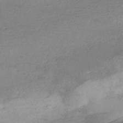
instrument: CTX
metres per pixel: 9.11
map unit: HNhu
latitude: -42.5195
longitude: 101.1431
